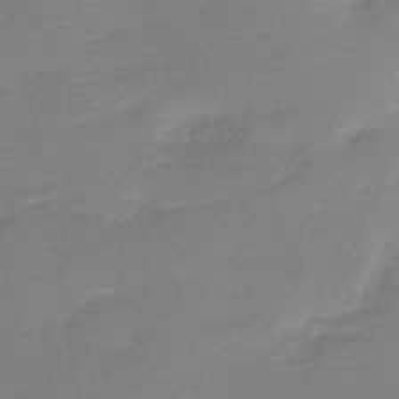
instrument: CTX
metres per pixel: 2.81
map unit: HNb
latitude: -41.0864
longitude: 49.8801
